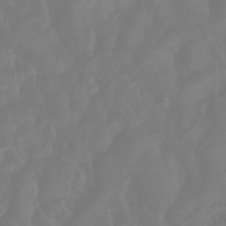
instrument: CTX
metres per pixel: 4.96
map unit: lHb
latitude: -42.2172
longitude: 77.8800
